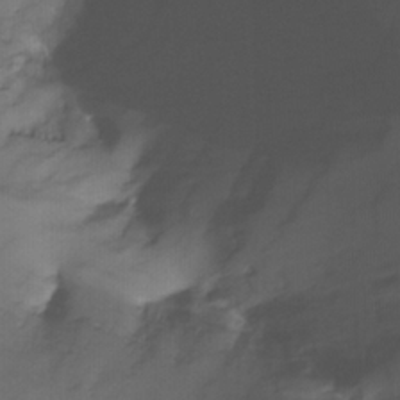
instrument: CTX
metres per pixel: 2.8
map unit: Nhu
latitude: -15.3699
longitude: -56.3467
